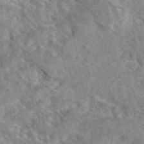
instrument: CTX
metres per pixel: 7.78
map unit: eAb
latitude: 43.2159
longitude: 108.2928
